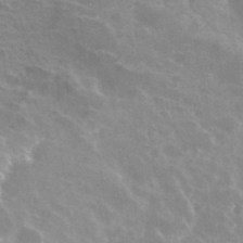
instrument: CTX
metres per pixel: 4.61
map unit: Hto
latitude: 34.0822
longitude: -40.5734
